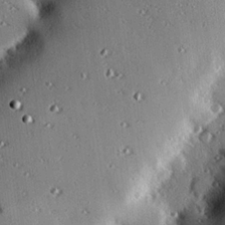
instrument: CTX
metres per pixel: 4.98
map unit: eHh
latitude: 23.0269
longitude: -90.4223
